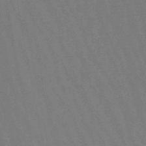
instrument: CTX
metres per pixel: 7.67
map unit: eHb
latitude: -47.2187
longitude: 80.4629
